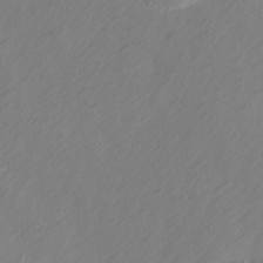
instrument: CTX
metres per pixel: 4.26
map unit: Ave
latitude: 13.8395
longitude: -105.8395
